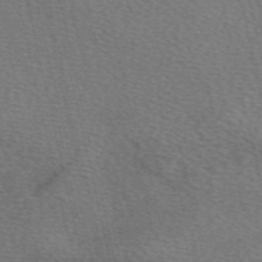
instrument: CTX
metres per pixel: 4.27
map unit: eAb
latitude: 50.9324
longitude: 110.3117
